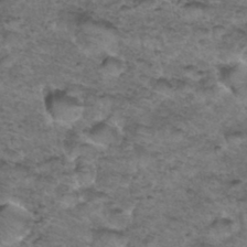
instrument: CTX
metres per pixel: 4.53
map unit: Hto
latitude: 36.2901
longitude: -48.3467
